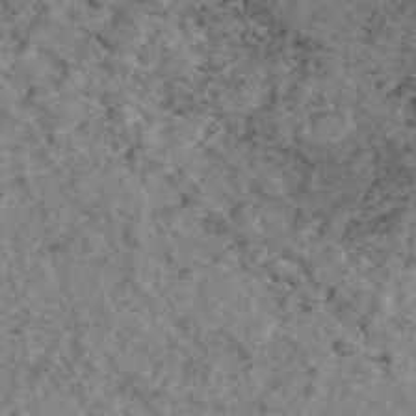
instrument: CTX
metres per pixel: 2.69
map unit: eAb
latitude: 47.0459
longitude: 113.6722
